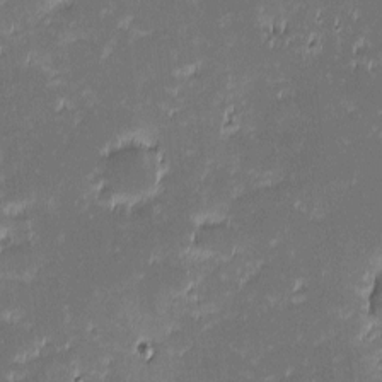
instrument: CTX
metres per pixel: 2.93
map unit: eHh
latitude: -2.4062
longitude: -85.6883
